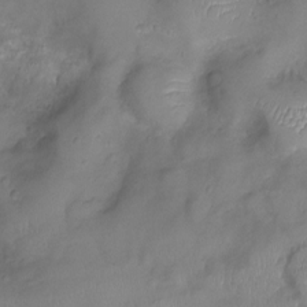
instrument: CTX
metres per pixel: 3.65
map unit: Ht
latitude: -5.9178
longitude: -19.8394
